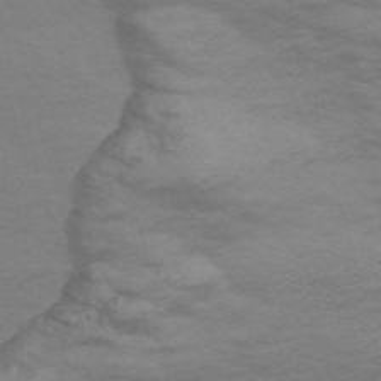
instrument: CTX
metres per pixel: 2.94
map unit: Nve
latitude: -57.6155
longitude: 54.4818
